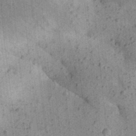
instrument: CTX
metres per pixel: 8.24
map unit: Aa
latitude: 27.6883
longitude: -149.1592
